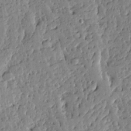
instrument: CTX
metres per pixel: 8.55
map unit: Ave
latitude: 13.2159
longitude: -134.8947
